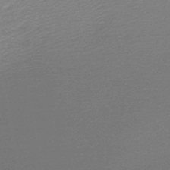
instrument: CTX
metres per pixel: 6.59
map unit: lHb
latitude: -48.1228
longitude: 66.0283
